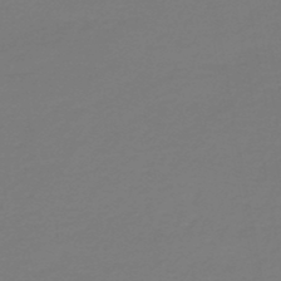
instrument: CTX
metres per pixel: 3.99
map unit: HNb
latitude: -46.5573
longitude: 53.6344
